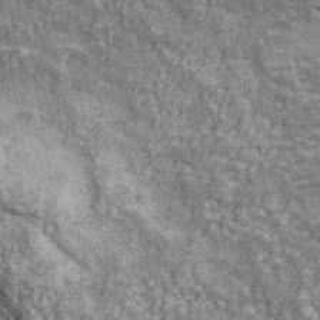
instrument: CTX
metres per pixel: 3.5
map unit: Ave
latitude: 41.5371
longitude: -113.0647
